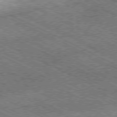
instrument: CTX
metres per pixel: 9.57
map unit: Ap
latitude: -79.8044
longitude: -67.1214
